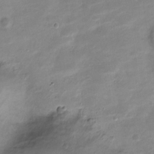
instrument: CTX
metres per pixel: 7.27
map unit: Nve
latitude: -20.5007
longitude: 104.7463
